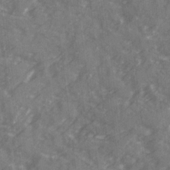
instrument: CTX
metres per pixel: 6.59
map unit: Ave
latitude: 19.9150
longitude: -130.8569
